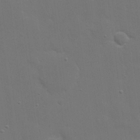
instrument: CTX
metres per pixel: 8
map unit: eHh
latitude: 19.8394
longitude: -66.9324
